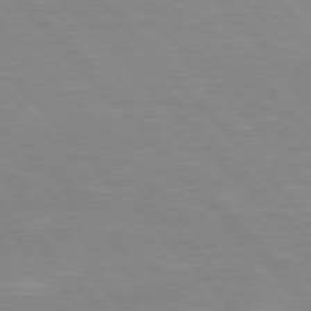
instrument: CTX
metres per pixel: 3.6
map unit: Hpe
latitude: 76.4412
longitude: -155.6505
